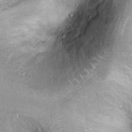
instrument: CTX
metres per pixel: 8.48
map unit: Ht
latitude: 12.1389
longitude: -32.0255
